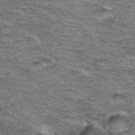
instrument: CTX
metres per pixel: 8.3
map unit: Hto
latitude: 37.2726
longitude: -43.1592
